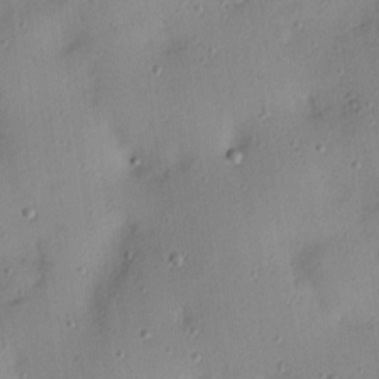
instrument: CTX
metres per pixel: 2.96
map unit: Hve
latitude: 13.5560
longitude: -90.7435
